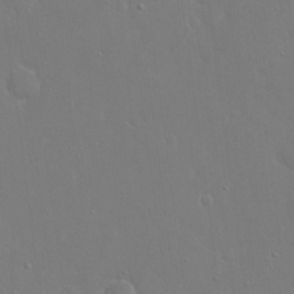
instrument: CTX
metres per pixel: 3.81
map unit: eHh
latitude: 16.4790
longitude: -71.6883
